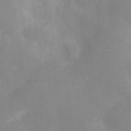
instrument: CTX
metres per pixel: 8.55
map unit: Ht
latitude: -10.6519
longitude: -23.0458
